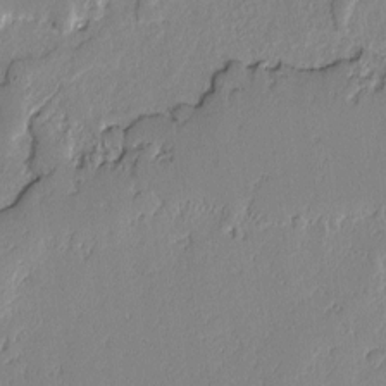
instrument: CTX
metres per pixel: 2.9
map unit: lAvf
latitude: -2.1605
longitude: -108.2900
